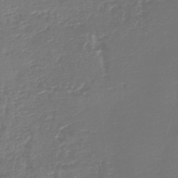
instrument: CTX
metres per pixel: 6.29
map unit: lHb
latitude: -44.5196
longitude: 76.2739
